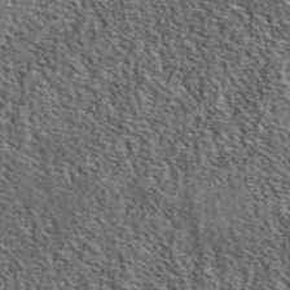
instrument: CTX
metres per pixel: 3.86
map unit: eAb
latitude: 39.9339
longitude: 110.0472
